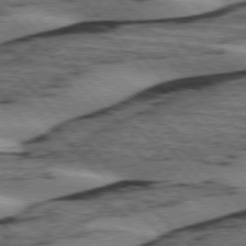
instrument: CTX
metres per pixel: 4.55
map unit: lApd
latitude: 75.8583
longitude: -79.0270
